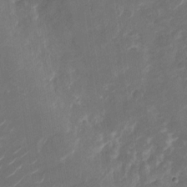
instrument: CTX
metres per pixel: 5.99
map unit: Nhu
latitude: -28.5574
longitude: -74.1767
